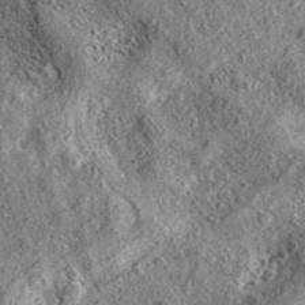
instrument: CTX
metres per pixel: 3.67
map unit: eAb
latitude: 36.5357
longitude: 109.5588
